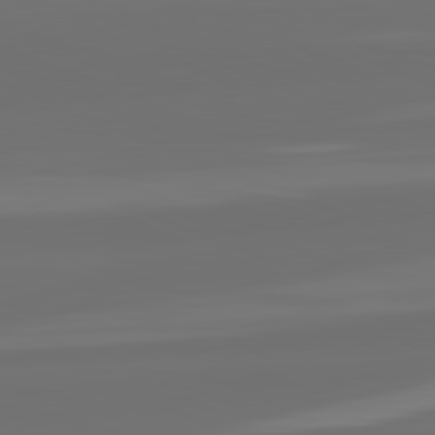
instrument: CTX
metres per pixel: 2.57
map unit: lApd
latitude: 82.2711
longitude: -167.1781
